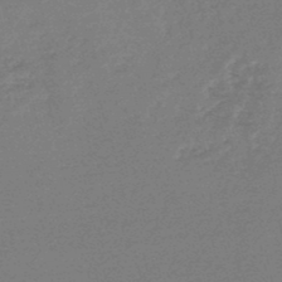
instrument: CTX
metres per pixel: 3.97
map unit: HNb
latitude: -48.1228
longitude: 60.0283
